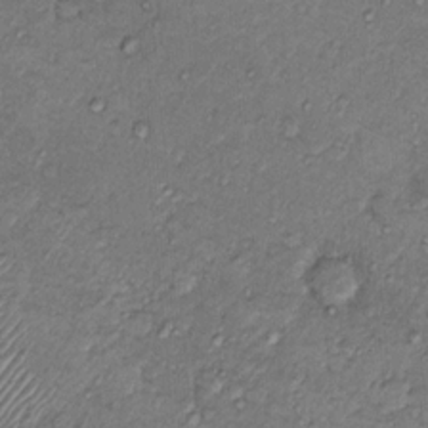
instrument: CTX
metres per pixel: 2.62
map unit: Nhu
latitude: 13.1970
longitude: -28.4979
